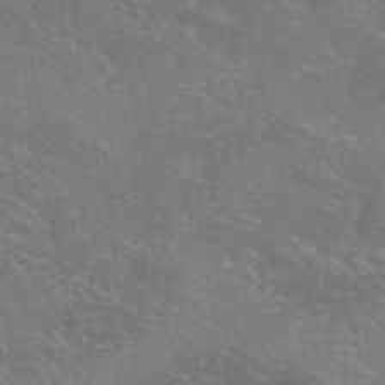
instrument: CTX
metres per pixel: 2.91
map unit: eAb
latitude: 46.4223
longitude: 106.3684
